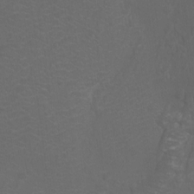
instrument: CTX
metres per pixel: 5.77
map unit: Htu
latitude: -11.8800
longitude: -71.3859
